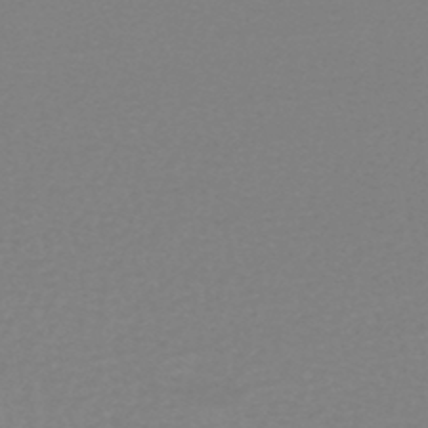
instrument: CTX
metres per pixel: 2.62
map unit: HNhu
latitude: -48.3118
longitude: 98.8597
